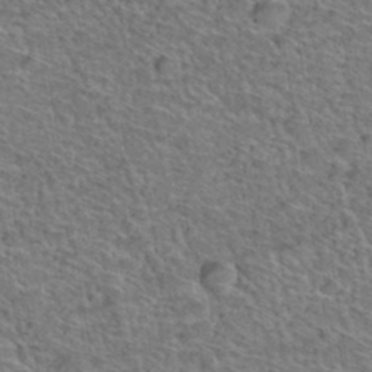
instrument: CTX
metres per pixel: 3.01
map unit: Hto
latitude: 38.1956
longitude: -44.7057
